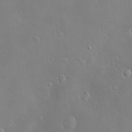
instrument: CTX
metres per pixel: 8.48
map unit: Hve
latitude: -10.9731
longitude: 174.1038
